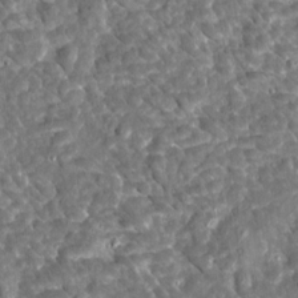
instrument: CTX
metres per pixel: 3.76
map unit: Htu
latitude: 2.1955
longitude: 142.4062
